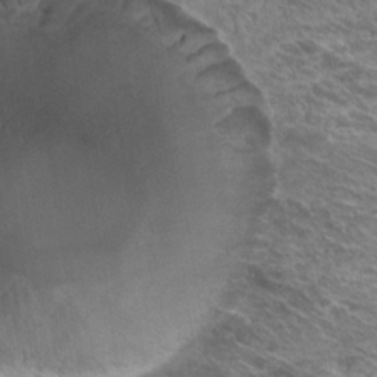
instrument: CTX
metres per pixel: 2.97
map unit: Hto
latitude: 22.8380
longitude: -39.9150
